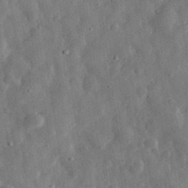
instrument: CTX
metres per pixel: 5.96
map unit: eHh
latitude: 31.9151
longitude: -75.6883
